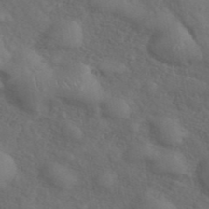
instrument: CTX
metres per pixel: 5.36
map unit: ANa
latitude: 42.7813
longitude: 55.5588
